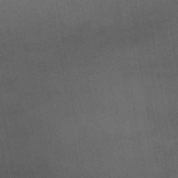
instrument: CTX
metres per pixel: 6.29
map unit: lHb
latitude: -43.0486
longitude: 70.3684
